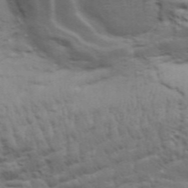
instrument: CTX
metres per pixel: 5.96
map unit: Aa
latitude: 33.1214
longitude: -135.8961
